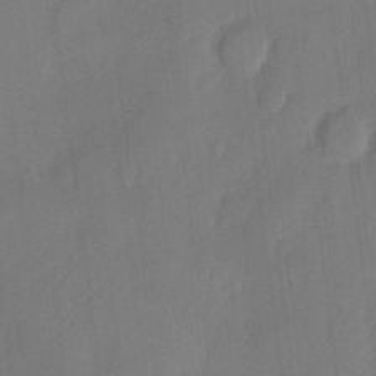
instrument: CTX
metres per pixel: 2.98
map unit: eHh
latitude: 5.9339
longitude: -74.0444
